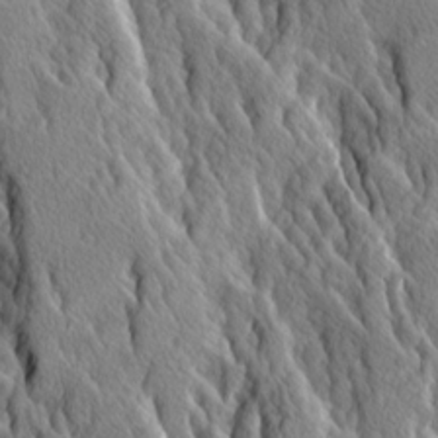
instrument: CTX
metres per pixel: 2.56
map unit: Ave
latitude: 14.0444
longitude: -133.9150
